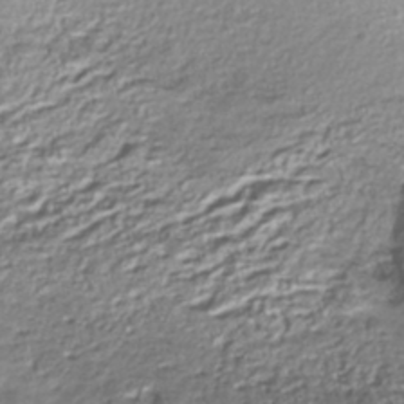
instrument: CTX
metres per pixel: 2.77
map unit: Nhe
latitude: -45.2565
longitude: 151.8611
